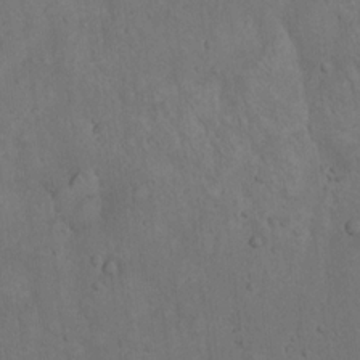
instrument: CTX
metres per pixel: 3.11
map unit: Hto
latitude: 13.8395
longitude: -56.0444
